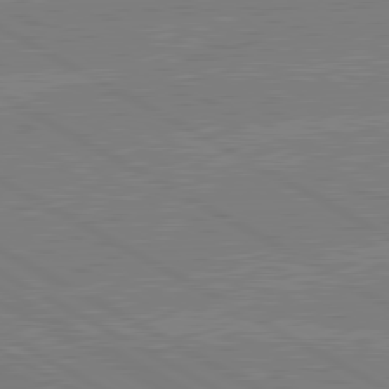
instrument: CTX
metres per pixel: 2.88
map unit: lApd
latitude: 80.7246
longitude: -126.3845
